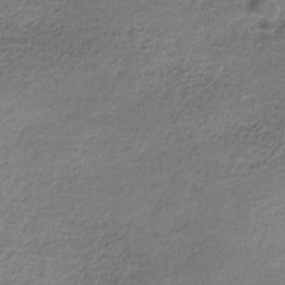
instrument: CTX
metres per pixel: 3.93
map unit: lHb
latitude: -35.0108
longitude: 62.1794
